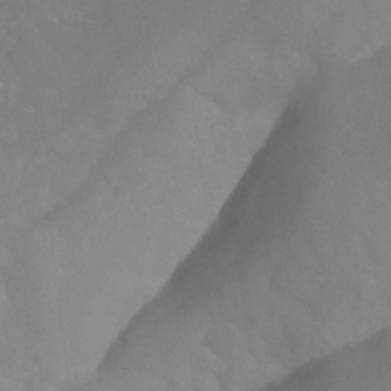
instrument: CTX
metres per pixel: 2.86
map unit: Aa
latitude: -13.1809
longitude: -67.9150
